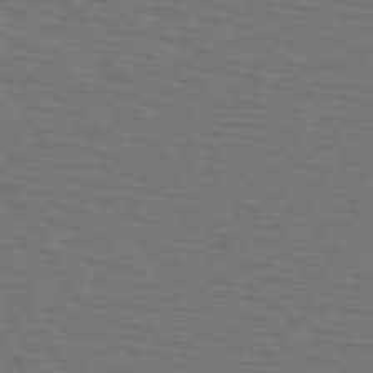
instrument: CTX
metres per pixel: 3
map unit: lApd
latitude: 73.1404
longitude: -75.3293
